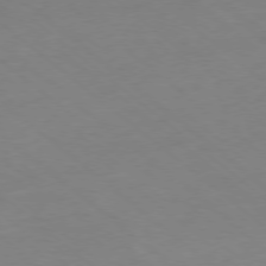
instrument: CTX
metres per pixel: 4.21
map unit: Hpe
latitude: -78.3873
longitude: 16.3685
